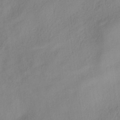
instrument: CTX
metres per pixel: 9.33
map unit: ANa
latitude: -38.1417
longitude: 98.4062
